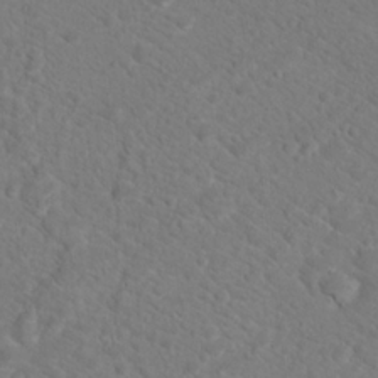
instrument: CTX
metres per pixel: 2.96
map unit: Hto
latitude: 18.4979
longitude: -37.1026
